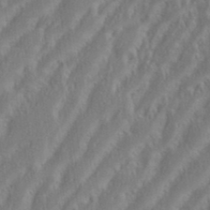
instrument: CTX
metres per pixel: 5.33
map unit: eHh
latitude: 35.0647
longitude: -133.4615
